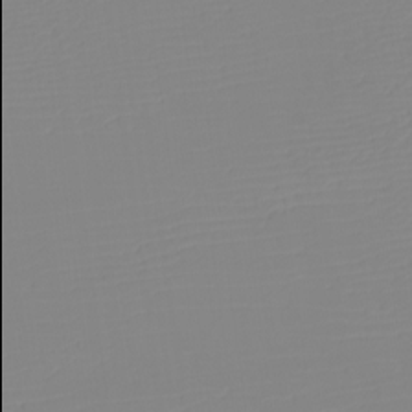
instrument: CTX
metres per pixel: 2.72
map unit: eHh
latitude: -5.9367
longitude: -85.9906
